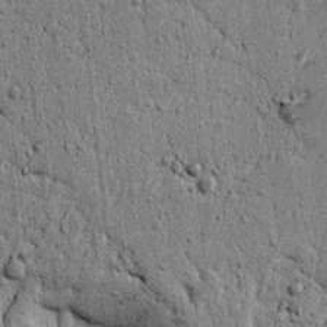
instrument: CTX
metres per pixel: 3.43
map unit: lAvf
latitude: 5.6127
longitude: 165.1431
